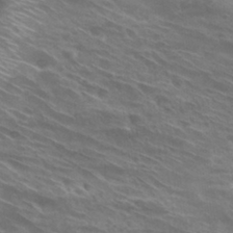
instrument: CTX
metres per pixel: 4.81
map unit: Hto
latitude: 28.3656
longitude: -40.0633
